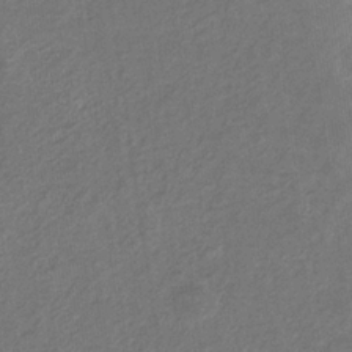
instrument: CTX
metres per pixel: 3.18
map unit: eHb
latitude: -30.8786
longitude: 70.2362
